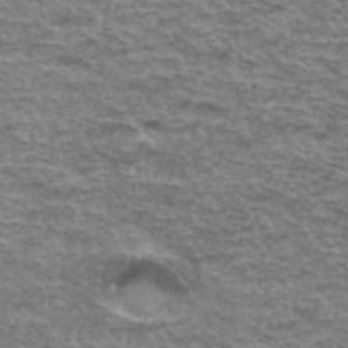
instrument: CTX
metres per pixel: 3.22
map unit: Hto
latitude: 36.6491
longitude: -42.8002
